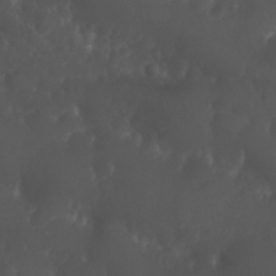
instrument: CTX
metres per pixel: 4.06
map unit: Nhu
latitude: 26.5924
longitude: -65.1025
